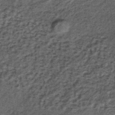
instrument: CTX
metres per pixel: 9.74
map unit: lHb
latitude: -39.4832
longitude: 66.2362
